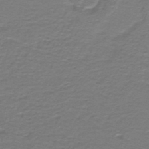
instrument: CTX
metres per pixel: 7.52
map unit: lHb
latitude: -42.7463
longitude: 56.5196
